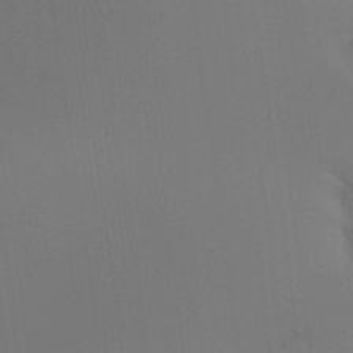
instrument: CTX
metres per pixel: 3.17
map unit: Ht
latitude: -16.0472
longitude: -50.5167
